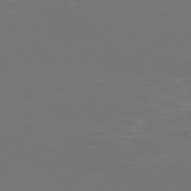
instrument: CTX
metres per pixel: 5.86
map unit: Ap
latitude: -78.5195
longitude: -97.0647
